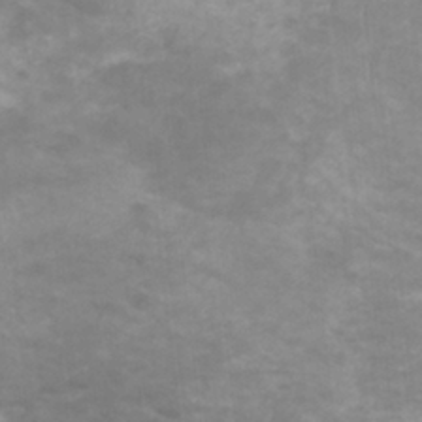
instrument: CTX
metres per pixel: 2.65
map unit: HNhu
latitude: 2.2900
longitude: -1.6694
